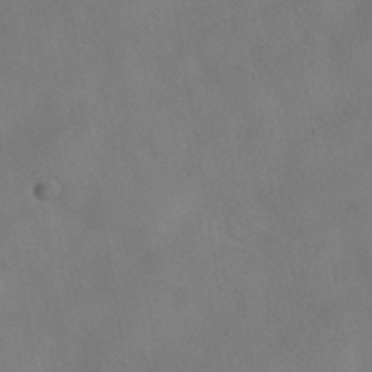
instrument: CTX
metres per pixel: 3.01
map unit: HNhu
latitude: -40.5763
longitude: 101.0864
